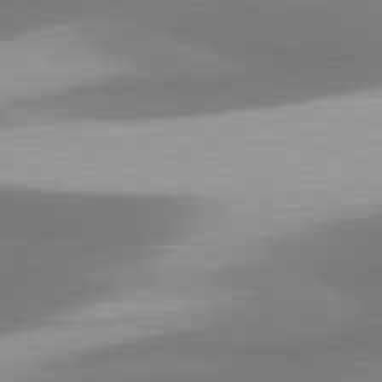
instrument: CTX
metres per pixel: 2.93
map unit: lApd
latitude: 80.6868
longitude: 176.4251
